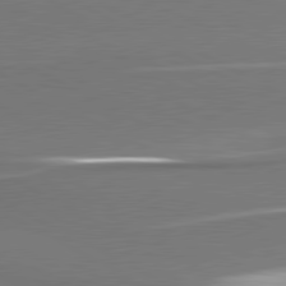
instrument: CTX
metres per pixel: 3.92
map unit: lApd
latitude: 80.9514
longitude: 176.3495
